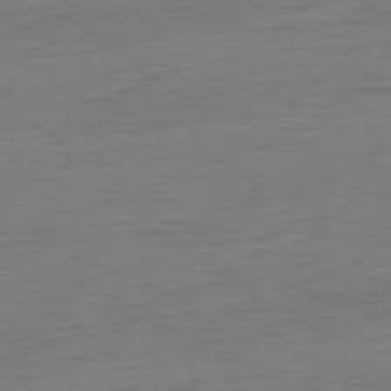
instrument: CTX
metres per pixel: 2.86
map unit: Ap
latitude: -81.6533
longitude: -78.2901
